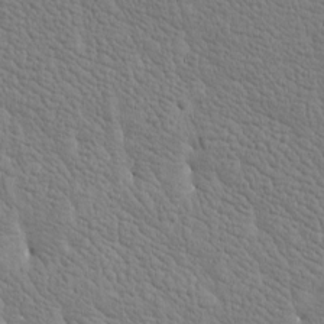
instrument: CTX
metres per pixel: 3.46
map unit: Htu
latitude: -3.8422
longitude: 176.7085
